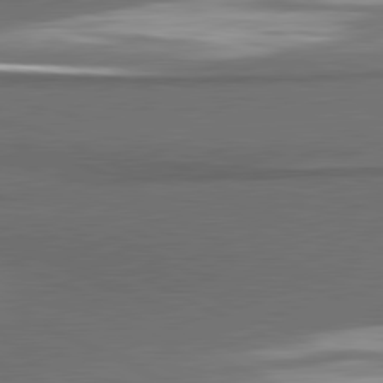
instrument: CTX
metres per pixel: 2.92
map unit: lApd
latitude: 81.2915
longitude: 175.9178
